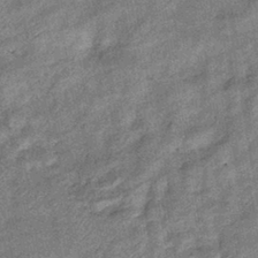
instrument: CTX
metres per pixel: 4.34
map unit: eHb
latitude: -39.7667
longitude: 79.4265
